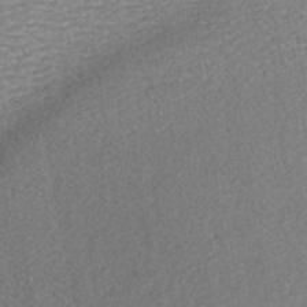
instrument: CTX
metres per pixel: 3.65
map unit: ANa
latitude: -42.8596
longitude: 108.1417
